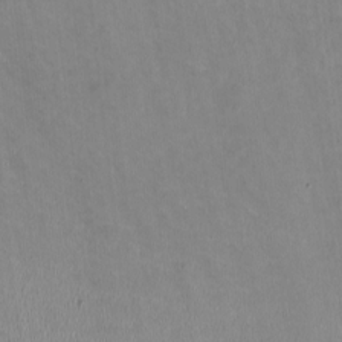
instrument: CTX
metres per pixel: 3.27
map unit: HNhu
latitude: -0.9353
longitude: -3.4237
